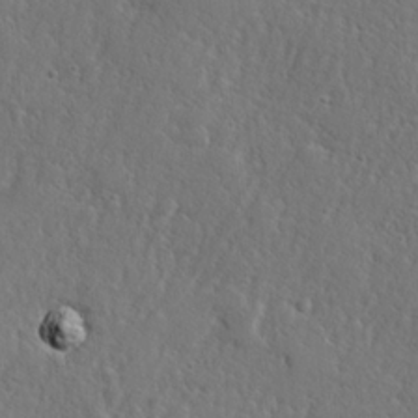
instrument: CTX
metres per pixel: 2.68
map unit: lHvf
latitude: 23.1403
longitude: 144.9542
